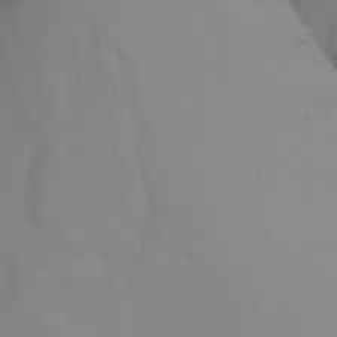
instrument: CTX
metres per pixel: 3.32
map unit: Nhu
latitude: -15.3699
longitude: -50.4979
